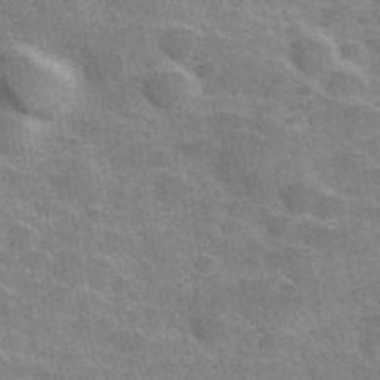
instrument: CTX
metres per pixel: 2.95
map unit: Hve
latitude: 31.6505
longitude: 151.7667
